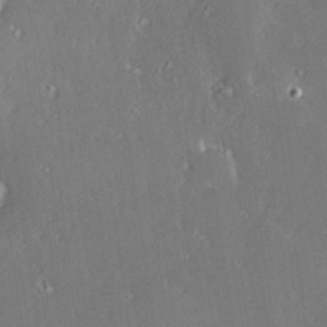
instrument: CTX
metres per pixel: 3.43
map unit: Hve
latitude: 28.1767
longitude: -93.5749
